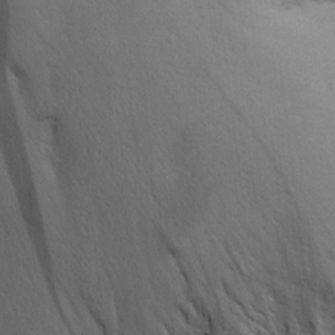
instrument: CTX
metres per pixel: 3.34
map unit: eHh
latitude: 25.9906
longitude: -75.2159
